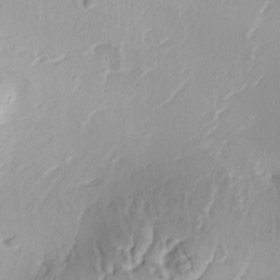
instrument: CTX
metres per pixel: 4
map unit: Ave
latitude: -9.4454
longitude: -122.2900
